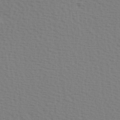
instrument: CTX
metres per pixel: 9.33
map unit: Hve
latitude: 2.4601
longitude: -125.4993
